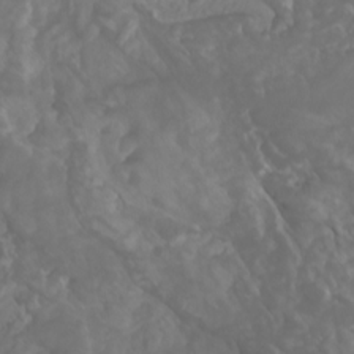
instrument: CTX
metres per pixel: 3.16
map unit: Nhu
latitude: -8.3495
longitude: -80.1389
